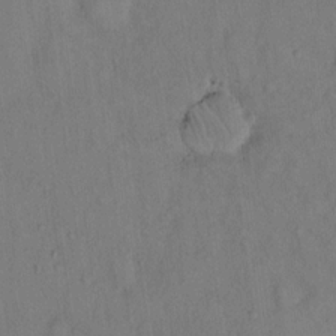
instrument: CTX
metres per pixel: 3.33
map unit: Hto
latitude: 14.6113
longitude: -60.0633
